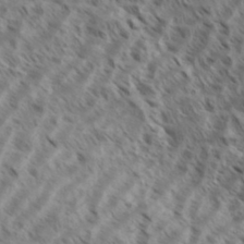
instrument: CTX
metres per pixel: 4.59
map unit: eHh
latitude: 35.5938
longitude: -138.4790
